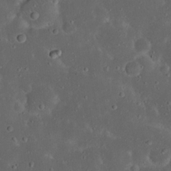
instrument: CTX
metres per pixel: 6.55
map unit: Nhu
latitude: 22.8569
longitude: -70.9702
